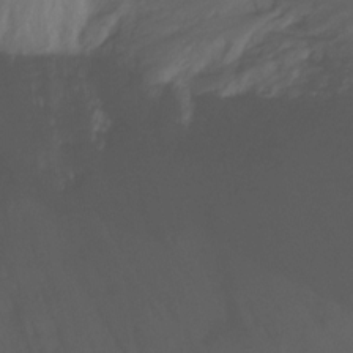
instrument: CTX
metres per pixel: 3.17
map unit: Ht
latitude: -15.1054
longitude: -49.3671
